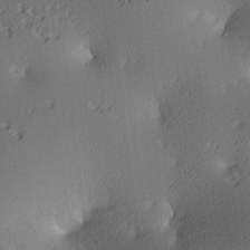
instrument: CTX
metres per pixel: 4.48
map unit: lAa
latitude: 4.1767
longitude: -116.4412
